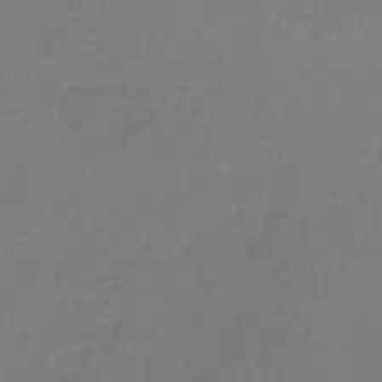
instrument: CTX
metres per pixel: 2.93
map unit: lHb
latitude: -44.7652
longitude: 60.3117
